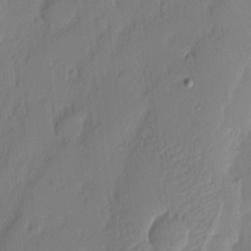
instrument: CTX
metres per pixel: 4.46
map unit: eHh
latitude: 3.6505
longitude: -76.7624
